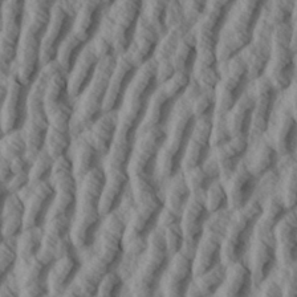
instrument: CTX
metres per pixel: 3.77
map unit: eHh
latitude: 34.1766
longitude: -139.4048
